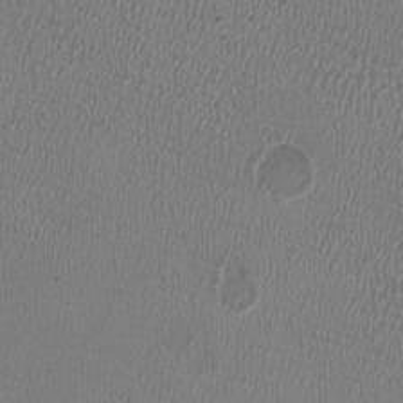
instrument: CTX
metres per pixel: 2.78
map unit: HNhu
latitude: -3.2942
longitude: -2.5923
